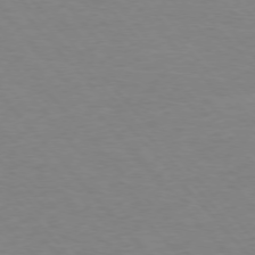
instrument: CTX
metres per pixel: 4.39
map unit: Ap
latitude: -76.6330
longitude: -88.0633
